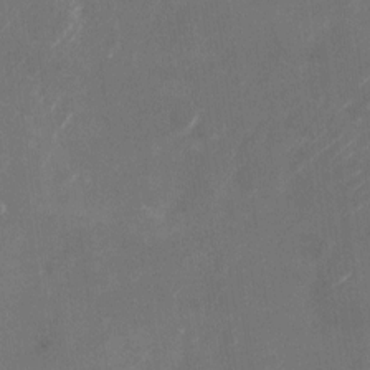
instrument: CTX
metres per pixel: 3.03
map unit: Nhu
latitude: -23.4832
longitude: -72.1011
